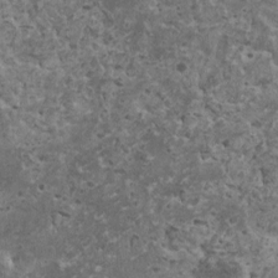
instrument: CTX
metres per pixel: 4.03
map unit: HNhu
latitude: 2.7246
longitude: 3.9178
